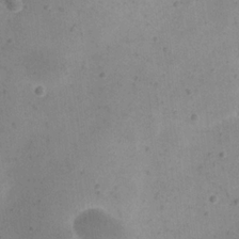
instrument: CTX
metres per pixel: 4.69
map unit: eHh
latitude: 20.7624
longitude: -64.5546
